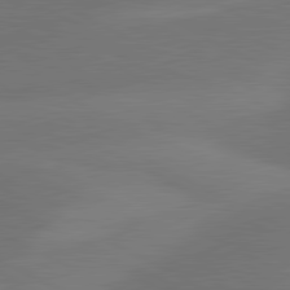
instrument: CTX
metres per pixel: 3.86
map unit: lApd
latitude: 81.1781
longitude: 129.7289
